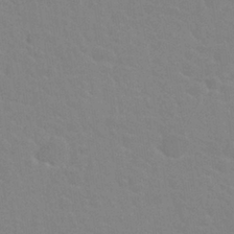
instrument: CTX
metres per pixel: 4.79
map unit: Nhu
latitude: 27.7450
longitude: -52.2712
